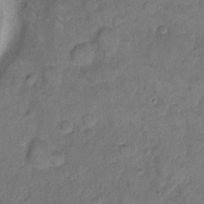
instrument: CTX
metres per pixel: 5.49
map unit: eHh
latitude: 11.8206
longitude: -64.5546
